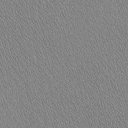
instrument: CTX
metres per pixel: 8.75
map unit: Nhu
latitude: -5.4643
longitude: -151.1781
